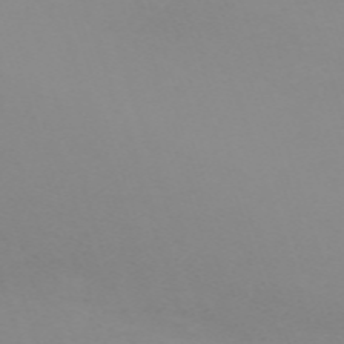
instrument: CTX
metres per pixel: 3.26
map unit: eHh
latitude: -62.7274
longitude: 48.8408
